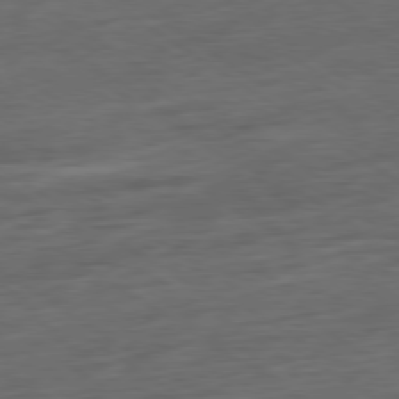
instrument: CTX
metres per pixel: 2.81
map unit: Ap
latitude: -79.9745
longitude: -53.2537
